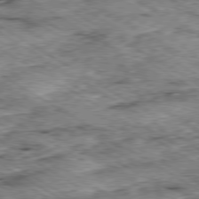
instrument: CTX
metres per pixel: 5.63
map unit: Ap
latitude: -80.2173
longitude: -49.3482
